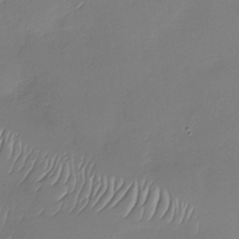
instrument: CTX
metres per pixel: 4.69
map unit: Nhu
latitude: -29.6911
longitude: -60.0822
